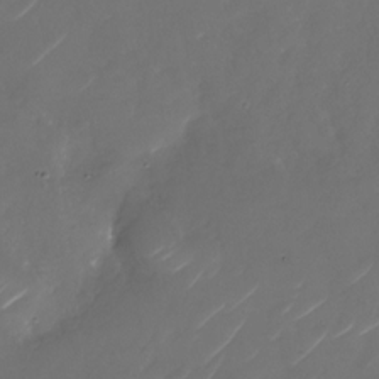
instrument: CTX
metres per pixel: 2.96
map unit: Nhu
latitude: -29.1431
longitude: -71.0458
